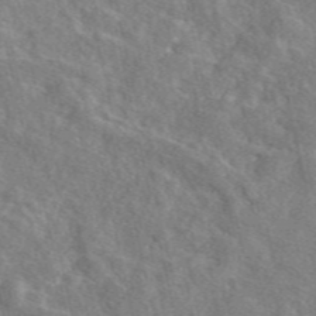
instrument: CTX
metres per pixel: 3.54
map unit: eAb
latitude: 48.6679
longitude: 112.6708
